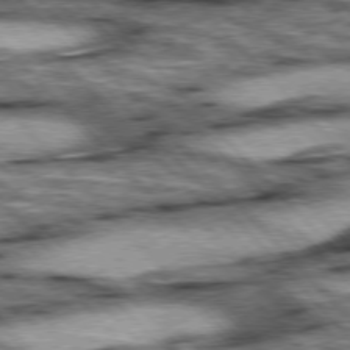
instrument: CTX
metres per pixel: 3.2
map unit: lApd
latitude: 76.4223
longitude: -50.2333
